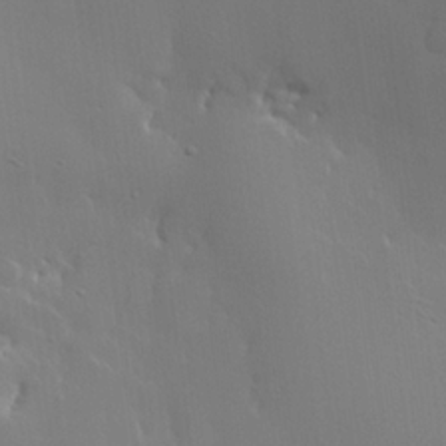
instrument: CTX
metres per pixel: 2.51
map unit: lHvf
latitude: 22.4223
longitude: 145.8800
